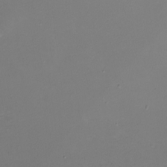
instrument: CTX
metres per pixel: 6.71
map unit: eHh
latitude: -4.8786
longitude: -78.6491
